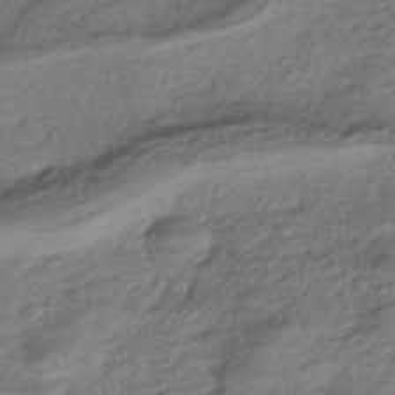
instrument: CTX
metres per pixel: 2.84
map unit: HNhu
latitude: -42.6140
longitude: 103.8989
